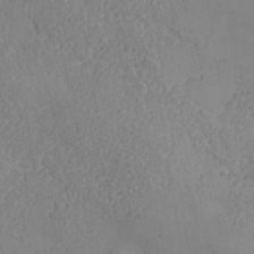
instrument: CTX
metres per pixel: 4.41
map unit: Nhe
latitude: -37.3320
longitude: 139.0298
